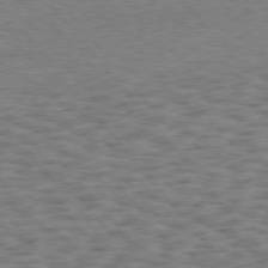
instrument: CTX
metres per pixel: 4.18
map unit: Hpe
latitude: 75.5560
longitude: -135.4237
